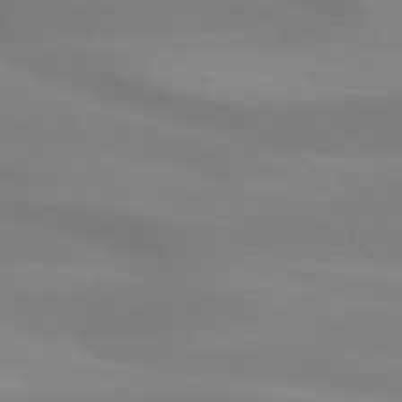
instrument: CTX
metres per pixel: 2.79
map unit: lApd
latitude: 74.0444
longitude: -49.0647
